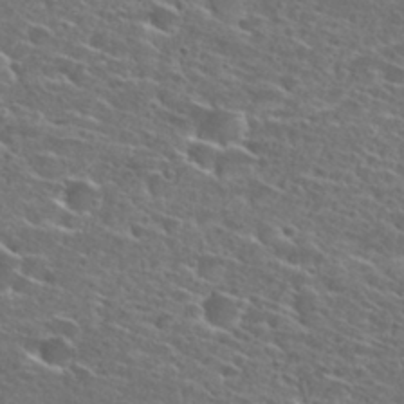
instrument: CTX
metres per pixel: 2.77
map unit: Hto
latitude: 27.5749
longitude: -46.7624
